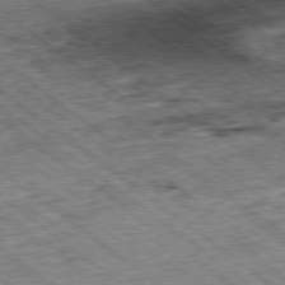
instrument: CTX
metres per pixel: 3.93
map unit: Ap
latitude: -79.3887
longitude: -51.3481
